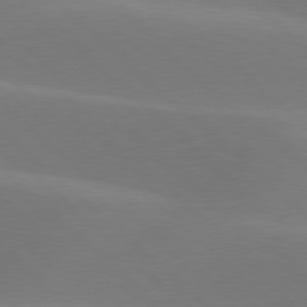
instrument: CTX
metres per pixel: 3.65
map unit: lApd
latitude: 77.8772
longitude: -51.7638
